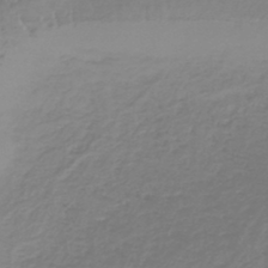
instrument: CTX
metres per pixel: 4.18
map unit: lHb
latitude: -41.3321
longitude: 64.6519
